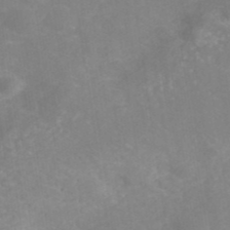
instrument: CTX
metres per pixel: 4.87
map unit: ANa
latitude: 41.6504
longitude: 27.4265
